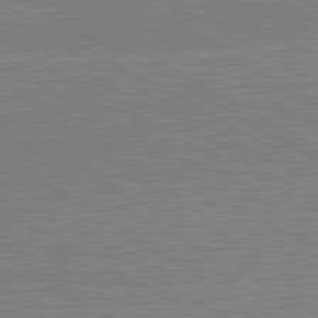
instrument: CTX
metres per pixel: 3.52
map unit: lApd
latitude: 80.9514
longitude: 143.1809
